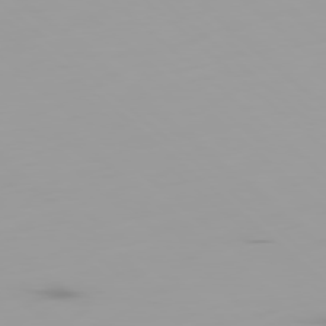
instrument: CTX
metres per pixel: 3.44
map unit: Ap
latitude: -79.5021
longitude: -69.4616
